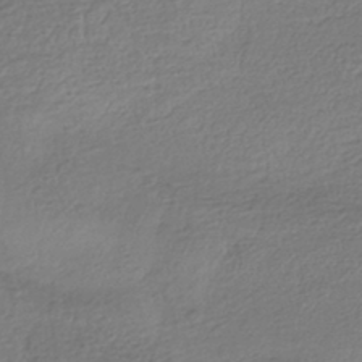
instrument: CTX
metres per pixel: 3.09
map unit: HNhu
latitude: -43.0486
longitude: 99.6533
